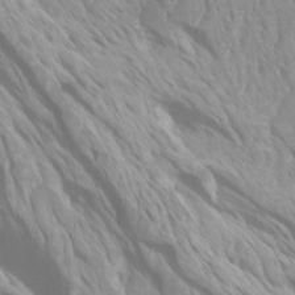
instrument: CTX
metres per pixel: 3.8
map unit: Htu
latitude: -4.4629
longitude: -73.3860
